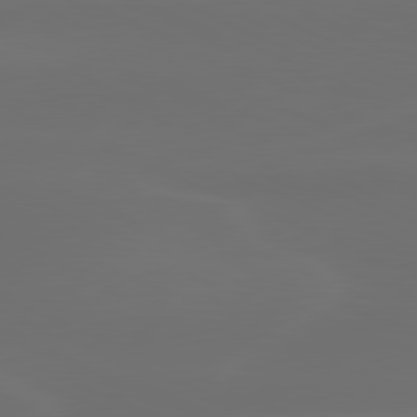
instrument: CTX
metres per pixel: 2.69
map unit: lApd
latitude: 80.3845
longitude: -118.7813
